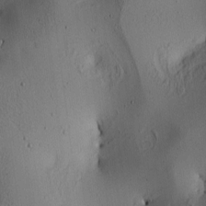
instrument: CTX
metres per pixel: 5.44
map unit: lAa
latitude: 6.0822
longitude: -113.7638
